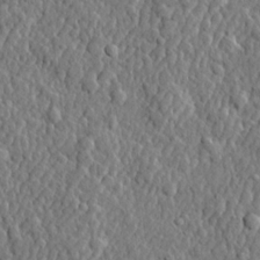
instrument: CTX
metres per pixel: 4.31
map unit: lHvf
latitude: 22.1956
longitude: 143.5777
